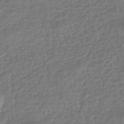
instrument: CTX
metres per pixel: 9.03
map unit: eHb
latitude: -43.4076
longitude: 82.2928
